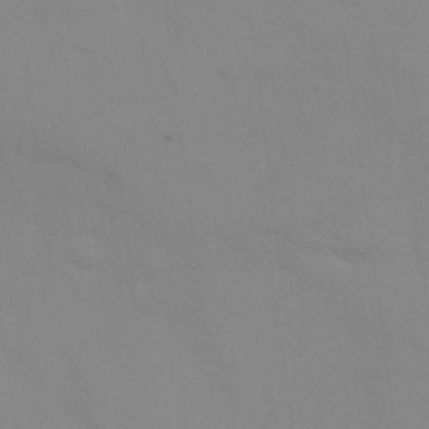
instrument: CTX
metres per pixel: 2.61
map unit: Ave
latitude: 0.8380
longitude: -112.5735
